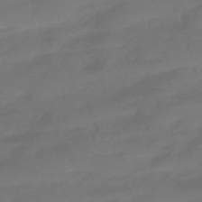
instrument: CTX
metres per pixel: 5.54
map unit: HNhu
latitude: -43.9178
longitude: 92.5385
